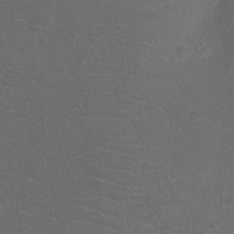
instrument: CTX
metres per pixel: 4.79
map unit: Htu
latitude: -11.6155
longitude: -72.3845
